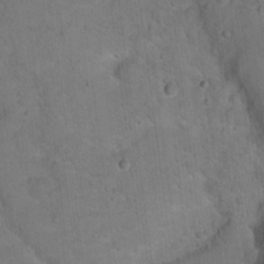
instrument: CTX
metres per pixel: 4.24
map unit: Hto
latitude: 15.9151
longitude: -37.2159
